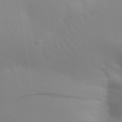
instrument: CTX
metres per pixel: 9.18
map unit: Aa
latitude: 29.2726
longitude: -144.5734
